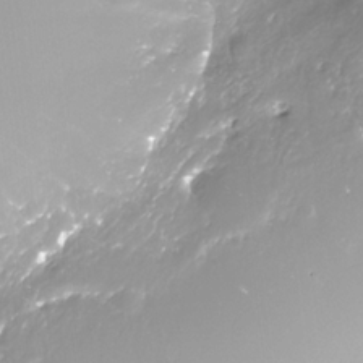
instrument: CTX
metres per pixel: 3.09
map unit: Nhe
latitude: -32.5385
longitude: -89.3482
